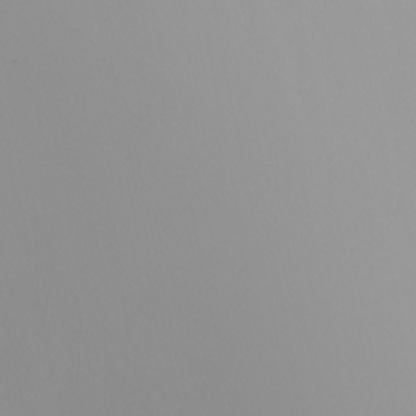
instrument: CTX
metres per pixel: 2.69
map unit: Nhu
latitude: -5.3887
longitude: -93.1970
